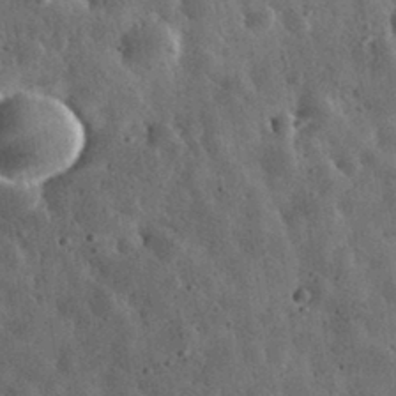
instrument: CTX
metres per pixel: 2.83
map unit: eHh
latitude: 33.8394
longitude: -79.4616
